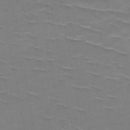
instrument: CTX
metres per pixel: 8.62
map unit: HNb
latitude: -48.3873
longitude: -48.2900
